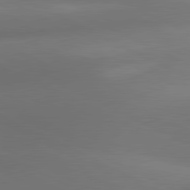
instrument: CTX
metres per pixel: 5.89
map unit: lApd
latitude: 81.0647
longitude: 131.7477
